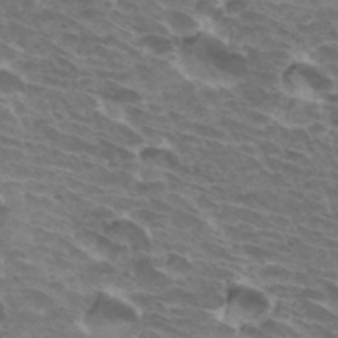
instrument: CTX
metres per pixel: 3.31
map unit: Hto
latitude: 33.5749
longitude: -43.2348
